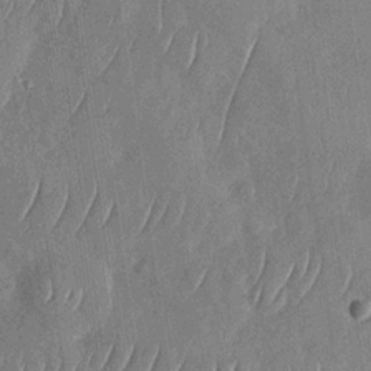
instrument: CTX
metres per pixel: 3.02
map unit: Nhu
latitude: -29.8045
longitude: -58.6491
